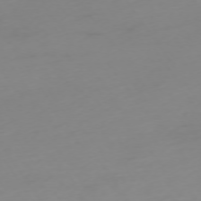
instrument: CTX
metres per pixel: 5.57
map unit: Ap
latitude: -74.3118
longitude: -80.1389
